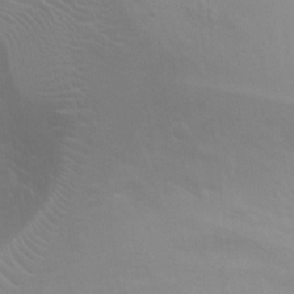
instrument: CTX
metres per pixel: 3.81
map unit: Ht
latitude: -4.8408
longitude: -18.9891
